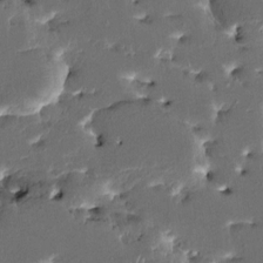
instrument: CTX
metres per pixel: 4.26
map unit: HNhu
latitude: 5.5560
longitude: -5.8205
